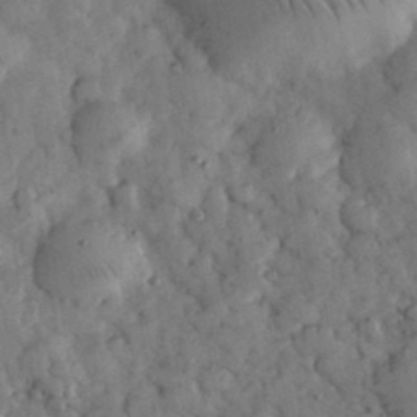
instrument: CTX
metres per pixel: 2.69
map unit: eHh
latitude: 34.9891
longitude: -68.9136
